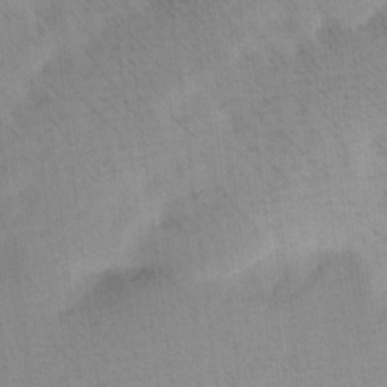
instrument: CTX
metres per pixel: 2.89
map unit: Ave
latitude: 11.7639
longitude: -107.0836
